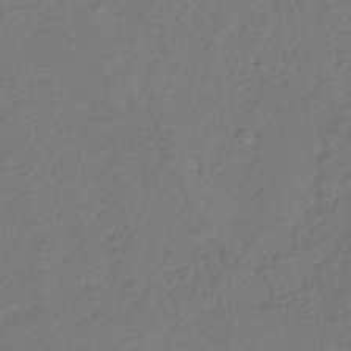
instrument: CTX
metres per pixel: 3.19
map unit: lHb
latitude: -38.1606
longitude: 69.1431
